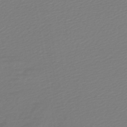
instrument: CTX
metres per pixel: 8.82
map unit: lHb
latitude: -45.4832
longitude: 70.9542
